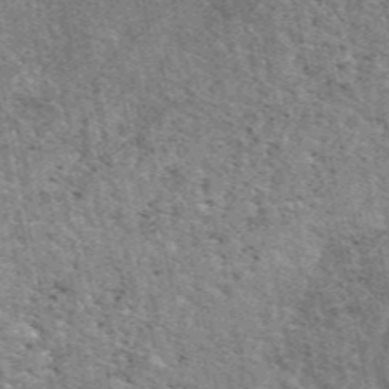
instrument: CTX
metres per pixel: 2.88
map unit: eAb
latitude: 48.6679
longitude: 116.2361
